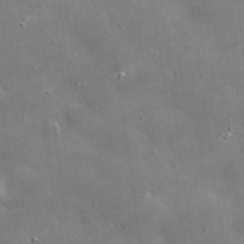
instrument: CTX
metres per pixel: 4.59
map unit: lHvf
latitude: 32.2900
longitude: -92.4979
